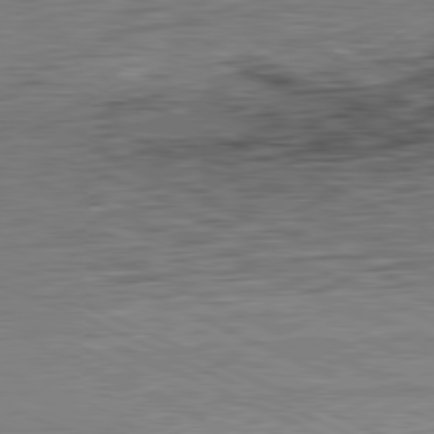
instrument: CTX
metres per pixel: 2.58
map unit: Hpe
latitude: -81.7856
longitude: 10.5007
